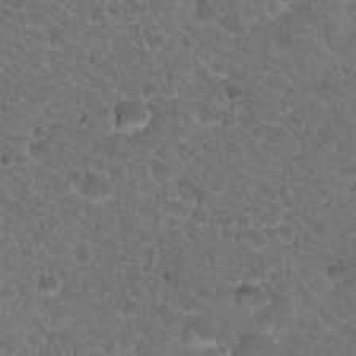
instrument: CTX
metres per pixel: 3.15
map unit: Hto
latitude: 19.2537
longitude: -34.1388
